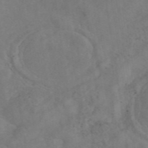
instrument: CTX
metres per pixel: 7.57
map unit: eAb
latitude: 46.5546
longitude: 127.1998
